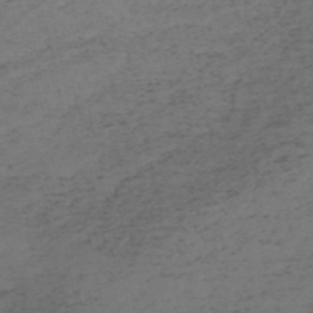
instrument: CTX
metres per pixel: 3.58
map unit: HNb
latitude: -55.7856
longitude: -43.7828
